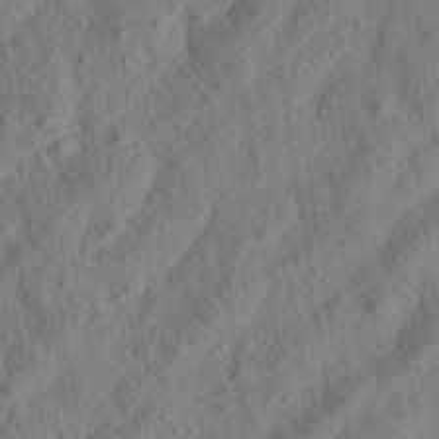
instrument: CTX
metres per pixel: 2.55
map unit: Aa
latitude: 23.5371
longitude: -143.2915
